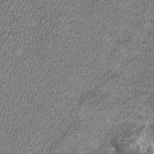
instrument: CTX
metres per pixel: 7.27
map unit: HNhu
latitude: 2.3656
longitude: -1.3859
